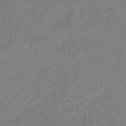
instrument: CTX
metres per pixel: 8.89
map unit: HNb
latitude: -34.4062
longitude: 63.6344
